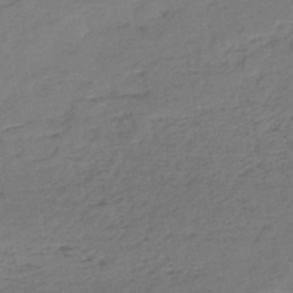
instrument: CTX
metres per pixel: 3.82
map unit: HNb
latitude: -50.1795
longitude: -53.1403
